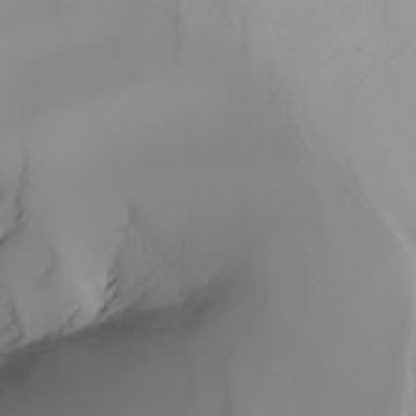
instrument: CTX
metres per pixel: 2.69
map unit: Nhu
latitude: -4.3873
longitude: -91.9150
